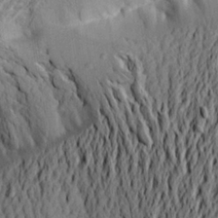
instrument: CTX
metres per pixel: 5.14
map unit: Aa
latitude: 21.8584
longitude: -149.6505
